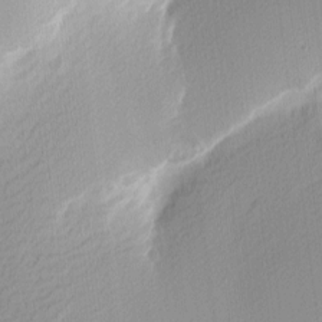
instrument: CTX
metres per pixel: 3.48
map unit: Nhu
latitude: 2.3845
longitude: -76.4790
